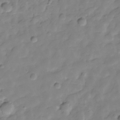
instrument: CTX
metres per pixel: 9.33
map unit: Hve
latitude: -29.2187
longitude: 91.6722
